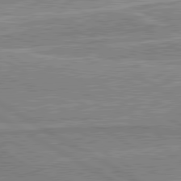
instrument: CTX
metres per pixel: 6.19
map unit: lApd
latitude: 80.6679
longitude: 143.1809
